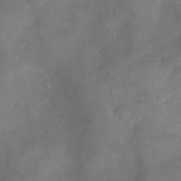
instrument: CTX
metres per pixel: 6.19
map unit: Nve
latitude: -26.5384
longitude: -148.3278
